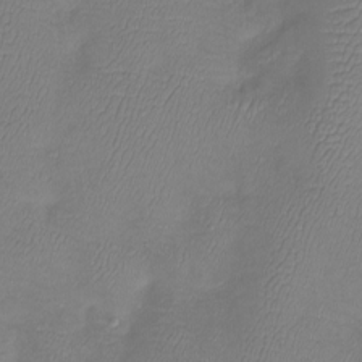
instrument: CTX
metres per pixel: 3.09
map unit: Htu
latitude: -13.6911
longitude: -45.1781
